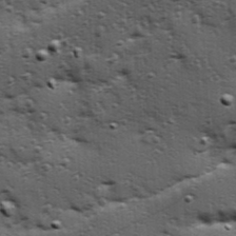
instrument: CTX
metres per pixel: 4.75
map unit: Hve
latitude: 24.2522
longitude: -96.2145
